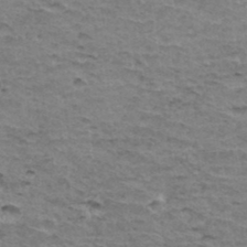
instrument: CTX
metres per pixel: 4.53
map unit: Hto
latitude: 36.3845
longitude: -43.3104
